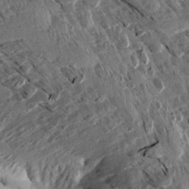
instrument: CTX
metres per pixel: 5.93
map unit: Aa
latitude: 13.1403
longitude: -144.1578
